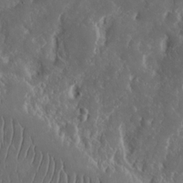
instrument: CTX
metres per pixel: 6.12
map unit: eHh
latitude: 15.2159
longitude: -73.1781
